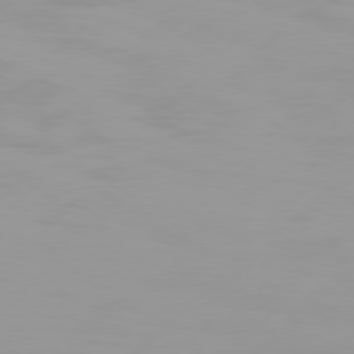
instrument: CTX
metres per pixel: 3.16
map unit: Hpe
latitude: 77.0836
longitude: -138.8947
